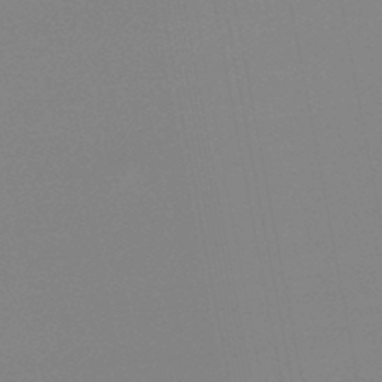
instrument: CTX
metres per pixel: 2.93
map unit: lHb
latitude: -46.2928
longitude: 69.3131
